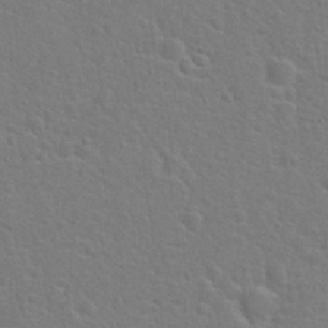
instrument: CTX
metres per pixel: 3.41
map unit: Hto
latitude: 22.6112
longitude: -47.5371
